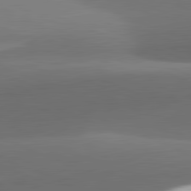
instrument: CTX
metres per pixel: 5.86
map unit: lApd
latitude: 81.9717
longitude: 132.8975
